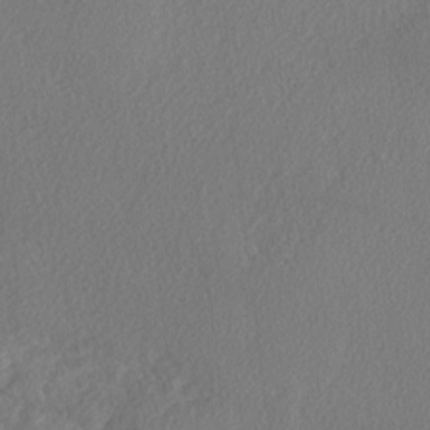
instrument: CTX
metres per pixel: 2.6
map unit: lAvf
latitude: -5.6533
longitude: -108.9135
